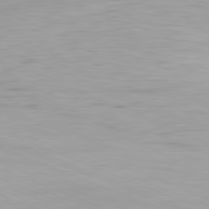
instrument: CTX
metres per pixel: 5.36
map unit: Ap
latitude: -81.9745
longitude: -75.6883
